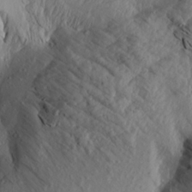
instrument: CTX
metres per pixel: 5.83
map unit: Aa
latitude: 18.6112
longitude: -146.3279
